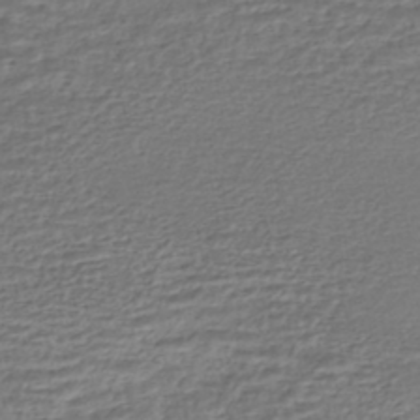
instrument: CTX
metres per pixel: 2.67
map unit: HNhu
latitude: -45.3132
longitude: 101.2375
